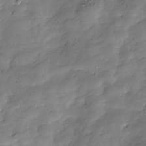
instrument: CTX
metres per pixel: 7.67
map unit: Hve
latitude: -30.8597
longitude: 90.3307
